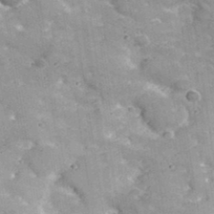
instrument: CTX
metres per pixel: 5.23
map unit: lHvf
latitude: 35.1214
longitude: -92.1577
